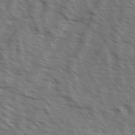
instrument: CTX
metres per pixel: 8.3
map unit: Ave
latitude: 13.3860
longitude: -102.0255
